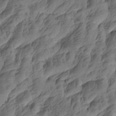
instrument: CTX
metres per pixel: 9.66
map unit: Htu
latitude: -5.3320
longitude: -178.0633
